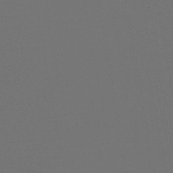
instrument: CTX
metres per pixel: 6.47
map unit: HNb
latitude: -47.7855
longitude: -44.4223
